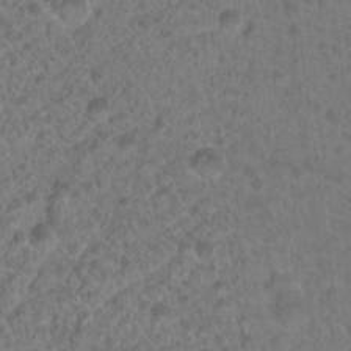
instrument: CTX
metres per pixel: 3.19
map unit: Hto
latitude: 18.5356
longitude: -40.2144
